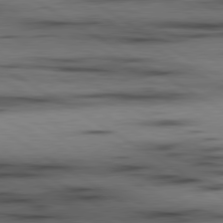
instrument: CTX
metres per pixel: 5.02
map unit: lApd
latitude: 80.0822
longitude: 158.4062
